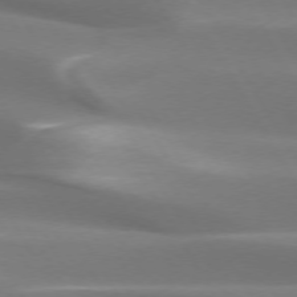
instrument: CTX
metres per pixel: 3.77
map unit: lApd
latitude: 73.6694
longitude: -49.8205
